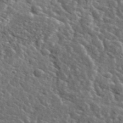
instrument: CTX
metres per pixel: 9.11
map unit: lHvf
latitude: 36.9892
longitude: -88.4034
